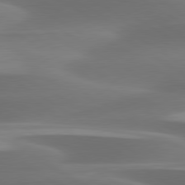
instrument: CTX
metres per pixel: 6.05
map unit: lApd
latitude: 79.9906
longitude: -87.4048
